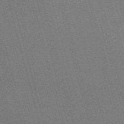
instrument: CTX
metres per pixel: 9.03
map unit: Nve
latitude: -58.6140
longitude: 62.8597
